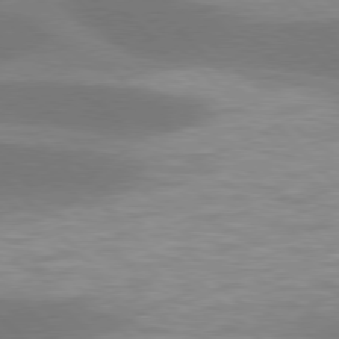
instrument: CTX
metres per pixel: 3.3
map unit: lApd
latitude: 77.4615
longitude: -50.2144
